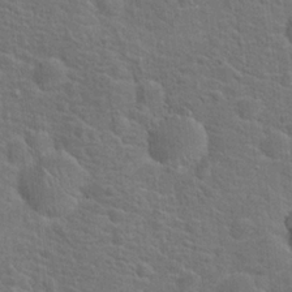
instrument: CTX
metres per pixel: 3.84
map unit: Hto
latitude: 18.5356
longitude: -43.3671
